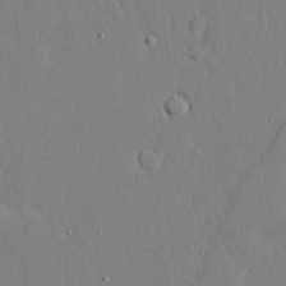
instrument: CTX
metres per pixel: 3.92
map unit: lAvf
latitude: 24.4790
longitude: -110.6869
